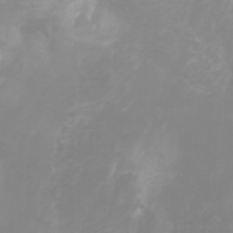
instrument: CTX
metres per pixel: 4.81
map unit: Nhu
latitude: -5.0864
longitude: -74.2334
